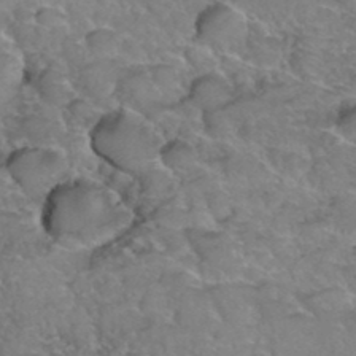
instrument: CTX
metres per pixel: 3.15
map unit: Hto
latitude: 35.8583
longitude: -45.1592
